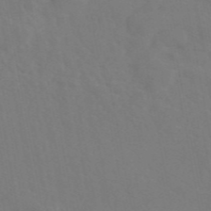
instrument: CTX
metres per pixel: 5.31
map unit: eAb
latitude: 46.2145
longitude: 112.5952
